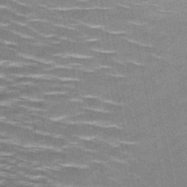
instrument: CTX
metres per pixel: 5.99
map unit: HNb
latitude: -47.6344
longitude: -47.3293
